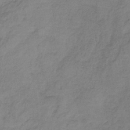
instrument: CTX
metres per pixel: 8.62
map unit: HNb
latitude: -33.5399
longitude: 58.3495
